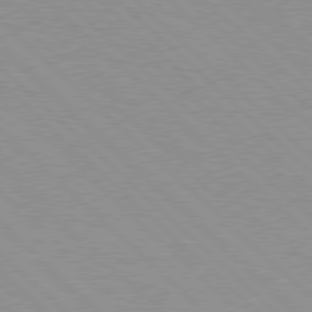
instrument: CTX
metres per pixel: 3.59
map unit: Hpe
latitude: 77.8961
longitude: -153.2915
